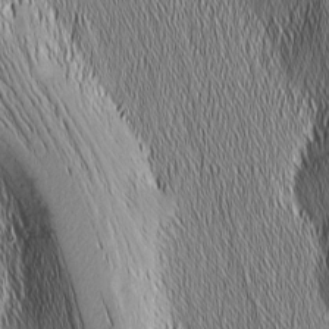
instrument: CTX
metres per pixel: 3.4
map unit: Nhu
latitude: -5.4076
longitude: -151.8961
